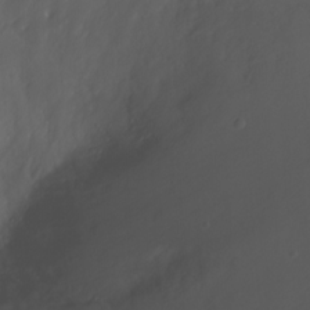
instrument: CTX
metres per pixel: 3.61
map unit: Nhu
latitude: -7.0486
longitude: -74.9514
